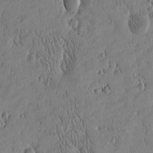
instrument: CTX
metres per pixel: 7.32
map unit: Htu
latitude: -4.8408
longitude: 174.9352
